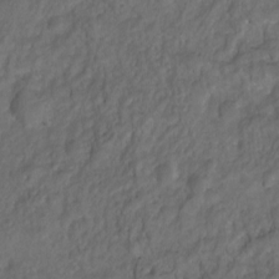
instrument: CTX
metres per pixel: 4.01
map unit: Hto
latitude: -7.7666
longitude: -40.5545
